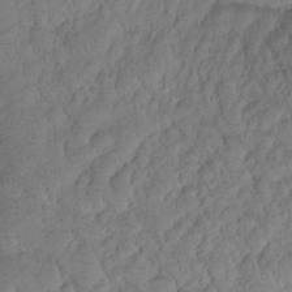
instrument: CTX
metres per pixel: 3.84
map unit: Htu
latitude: -0.3496
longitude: 174.8407
